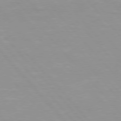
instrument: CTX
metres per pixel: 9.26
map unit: Hpe
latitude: 76.3845
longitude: -155.1592
